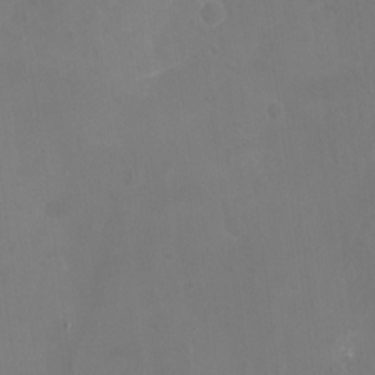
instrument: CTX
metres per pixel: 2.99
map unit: Nhu
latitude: -16.5763
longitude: -56.2900
